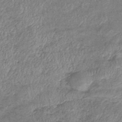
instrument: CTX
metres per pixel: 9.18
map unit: eHb
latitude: -39.1053
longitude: 76.2550
